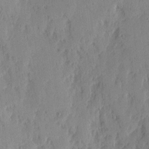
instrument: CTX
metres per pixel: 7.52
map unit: lAvf
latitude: -1.5588
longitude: -105.5560
